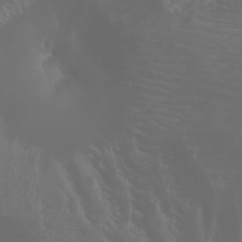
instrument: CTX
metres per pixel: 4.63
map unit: Htu
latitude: -5.0108
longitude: -88.3846
